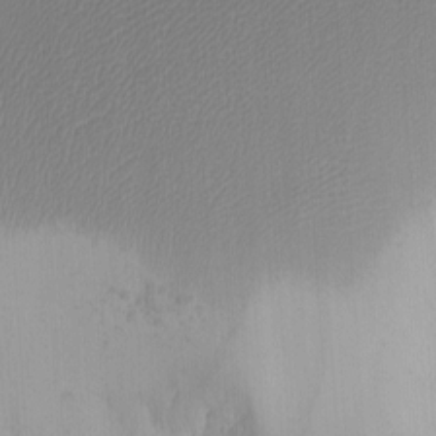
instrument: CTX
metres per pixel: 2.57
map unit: eHh
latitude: -3.7666
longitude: -79.8017
